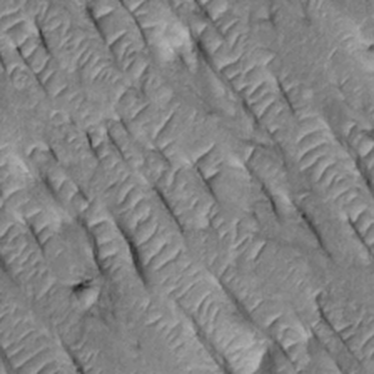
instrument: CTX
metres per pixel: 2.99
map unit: Htu
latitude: -0.0283
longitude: 148.0283
